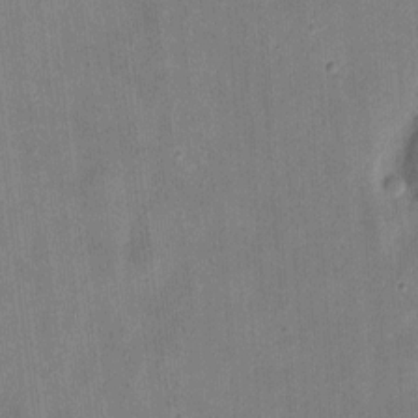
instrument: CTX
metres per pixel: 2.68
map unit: eHh
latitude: 7.9339
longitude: -73.4994
